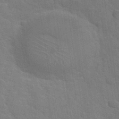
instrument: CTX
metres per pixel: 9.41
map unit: Hto
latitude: 34.9891
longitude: -51.8394
